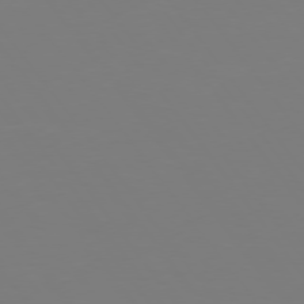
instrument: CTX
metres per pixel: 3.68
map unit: Hpe
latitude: 74.9514
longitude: -123.6127
